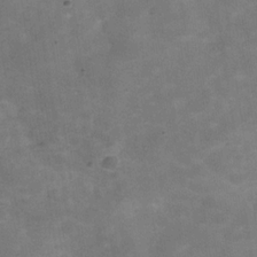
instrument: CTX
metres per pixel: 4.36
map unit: Hve
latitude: -30.0472
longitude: 93.7100
